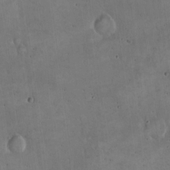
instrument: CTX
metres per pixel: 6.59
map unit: Hto
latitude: 17.0081
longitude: -59.2159
